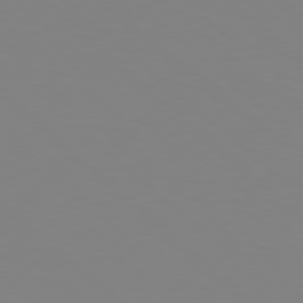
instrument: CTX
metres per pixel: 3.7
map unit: Hpe
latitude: 77.9339
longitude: -173.9717
